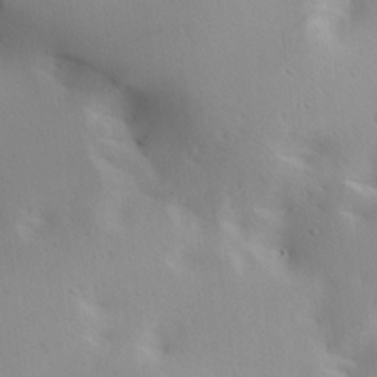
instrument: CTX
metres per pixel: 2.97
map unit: lAa
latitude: 20.3468
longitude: -138.3278
